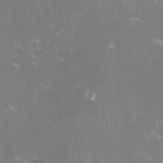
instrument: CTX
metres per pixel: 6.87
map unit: lHvf
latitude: -14.6141
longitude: -100.4034
